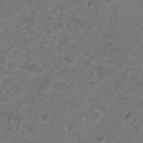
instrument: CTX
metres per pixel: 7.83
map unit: Hto
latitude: 18.4412
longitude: -33.2159
